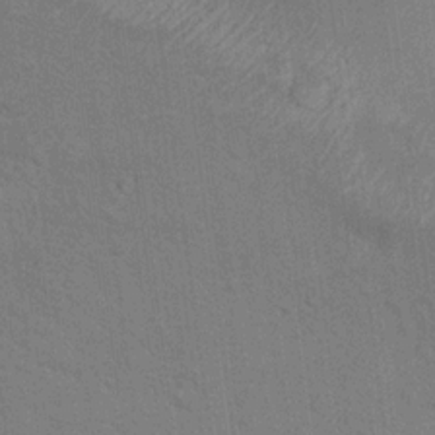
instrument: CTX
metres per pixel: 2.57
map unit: Nhu
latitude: 17.2537
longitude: -33.9906
